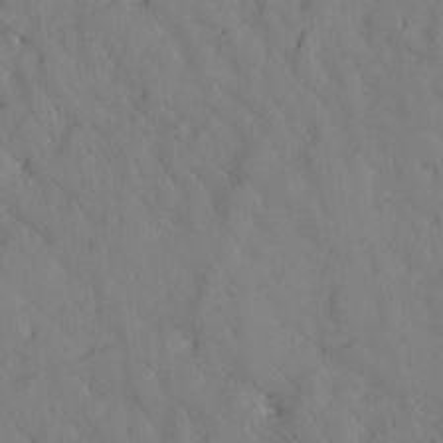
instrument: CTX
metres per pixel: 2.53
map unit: Htu
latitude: 0.2333
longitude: 176.1039
